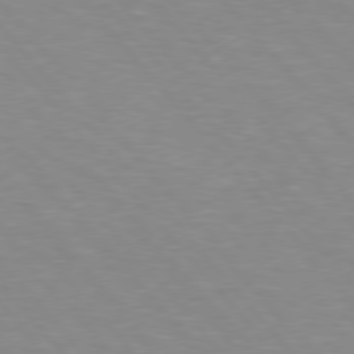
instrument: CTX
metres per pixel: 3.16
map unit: lApd
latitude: 76.4601
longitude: -86.3845
